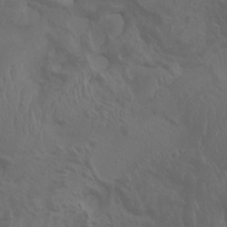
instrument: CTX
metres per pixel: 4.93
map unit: Aa
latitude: -8.8786
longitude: -78.8380
